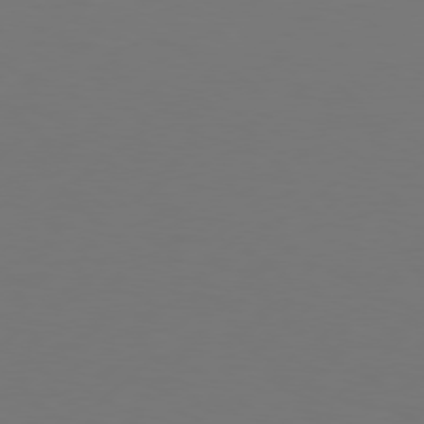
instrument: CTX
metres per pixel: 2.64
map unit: Hpe
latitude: 76.7057
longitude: -131.1970
